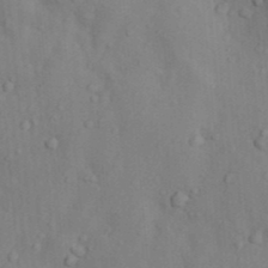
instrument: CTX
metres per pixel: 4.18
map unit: Nhu
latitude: 10.4034
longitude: -27.7828
